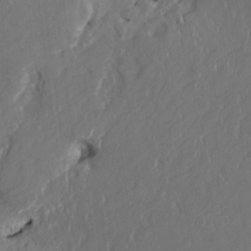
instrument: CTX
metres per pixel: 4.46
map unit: HNhu
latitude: 3.2348
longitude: -5.7261
